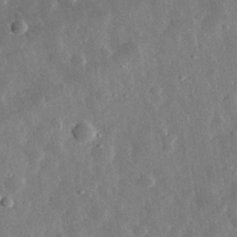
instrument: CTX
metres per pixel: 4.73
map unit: eHh
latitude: 32.3656
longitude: -78.4601
